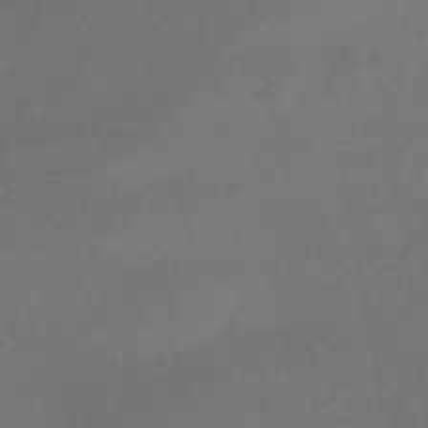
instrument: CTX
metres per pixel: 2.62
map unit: eHb
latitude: -43.4643
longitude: 88.0472
